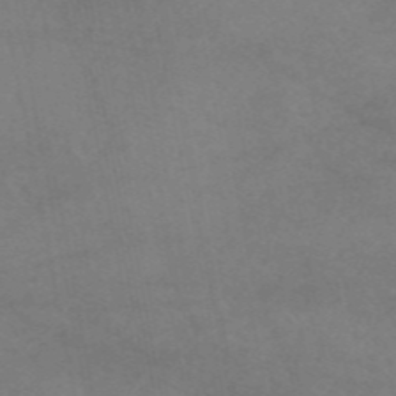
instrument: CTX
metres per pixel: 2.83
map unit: eAb
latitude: 46.4601
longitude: 117.1998
